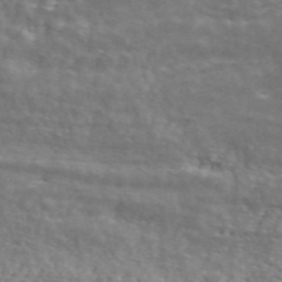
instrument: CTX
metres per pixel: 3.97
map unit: ANa
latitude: 45.0458
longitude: 30.9352
